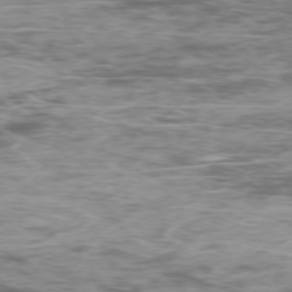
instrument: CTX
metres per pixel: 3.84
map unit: Ap
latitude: -76.5007
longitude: -69.0270
